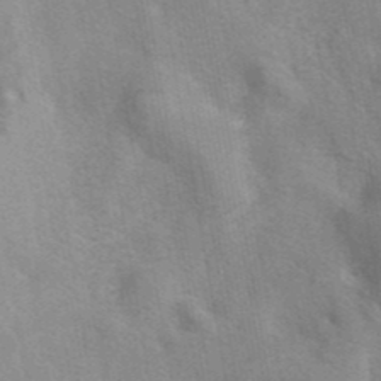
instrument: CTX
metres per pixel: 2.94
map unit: eAb
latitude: 41.3670
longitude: 107.0109
